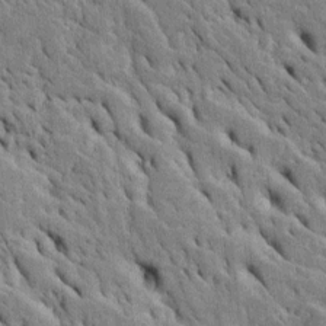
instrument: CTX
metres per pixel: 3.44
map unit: Htu
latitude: -4.7085
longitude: 153.2187
